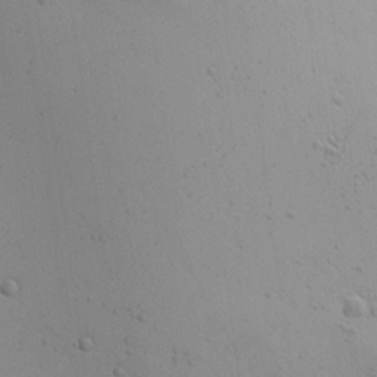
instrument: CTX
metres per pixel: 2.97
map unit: Ave
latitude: 22.4034
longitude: -137.3482
